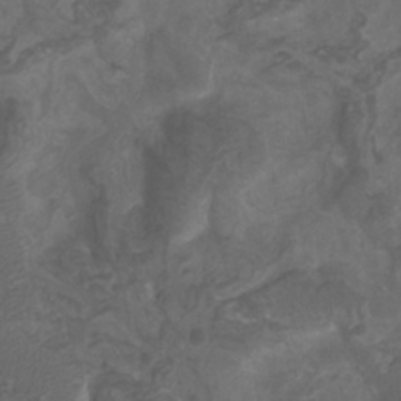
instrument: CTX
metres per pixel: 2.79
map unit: Nhu
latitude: -9.6155
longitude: -76.8191
